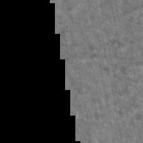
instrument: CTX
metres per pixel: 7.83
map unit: eAb
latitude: 47.3104
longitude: 106.4062
